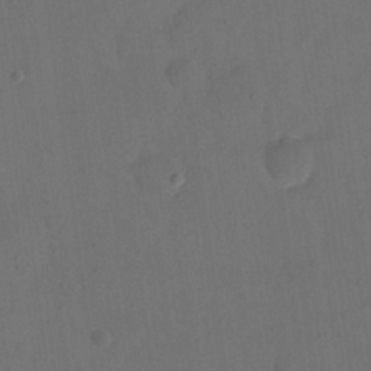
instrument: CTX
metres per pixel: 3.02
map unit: eHh
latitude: 19.0269
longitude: -65.1781
